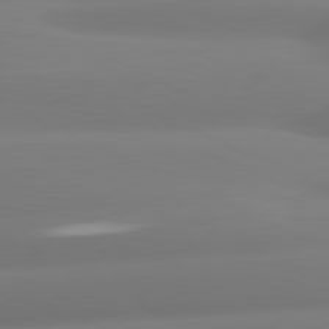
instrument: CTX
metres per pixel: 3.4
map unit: lApd
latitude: 81.0647
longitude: -160.2333
